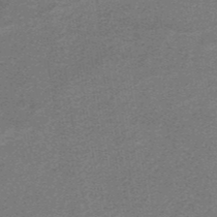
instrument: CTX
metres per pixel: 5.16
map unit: HNb
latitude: -45.2187
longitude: 52.5573
